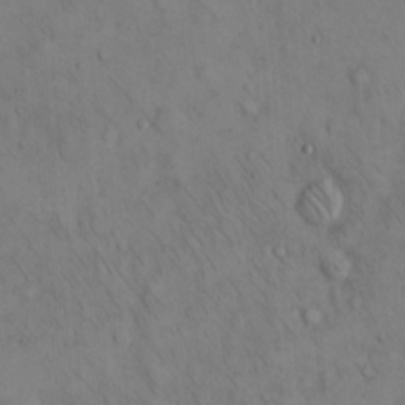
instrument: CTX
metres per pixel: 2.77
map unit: Hto
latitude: 13.9528
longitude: -59.4993
